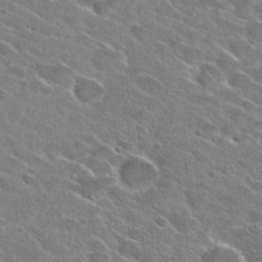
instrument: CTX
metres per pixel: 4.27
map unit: Hto
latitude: 26.1200
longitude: -42.8758
